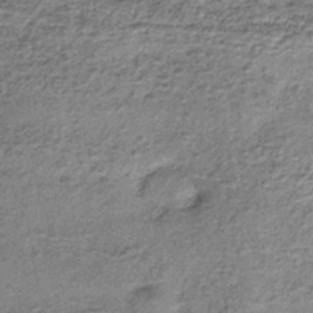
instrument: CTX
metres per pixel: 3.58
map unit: lHb
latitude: -37.6155
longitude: 66.3307
